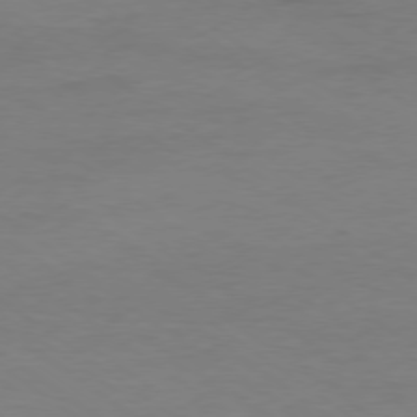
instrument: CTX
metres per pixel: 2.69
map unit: Ap
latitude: -78.5195
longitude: -75.1781
